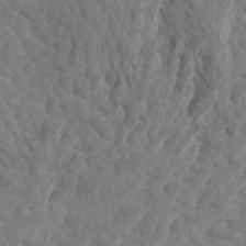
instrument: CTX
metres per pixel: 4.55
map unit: Htu
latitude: -6.5007
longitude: -70.6868
